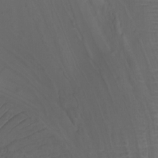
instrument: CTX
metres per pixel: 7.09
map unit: Nhu
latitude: -7.5210
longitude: -68.6679
